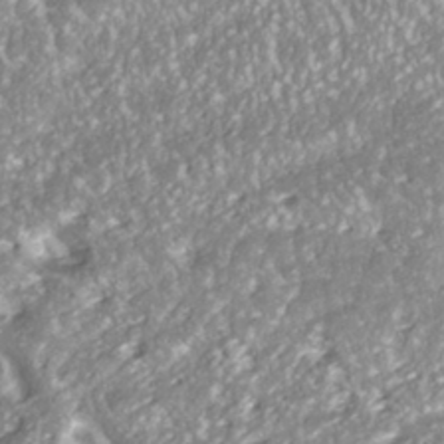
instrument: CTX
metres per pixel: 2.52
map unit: ANa
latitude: -41.6155
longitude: 103.7667
